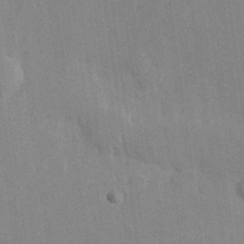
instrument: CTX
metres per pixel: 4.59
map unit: Hve
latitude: 26.1578
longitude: 151.1053
